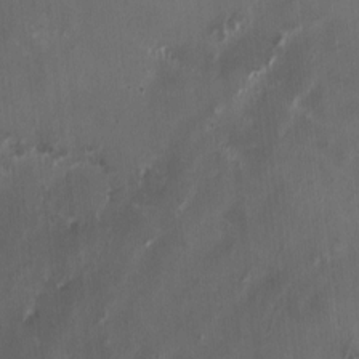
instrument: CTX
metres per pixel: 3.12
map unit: HNhu
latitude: 1.2159
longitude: -3.7638
